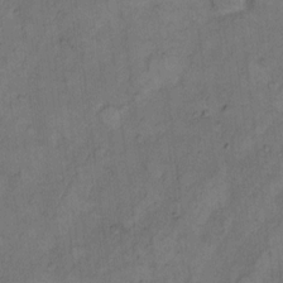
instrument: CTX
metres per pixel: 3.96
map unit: Hto
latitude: 8.3656
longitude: -59.6694
